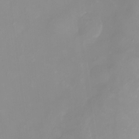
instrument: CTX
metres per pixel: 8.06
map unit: eHh
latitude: -4.7652
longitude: -77.3670
